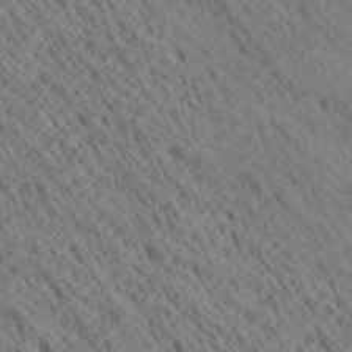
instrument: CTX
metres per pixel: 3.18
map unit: Ave
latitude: 20.7058
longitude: -139.7450
